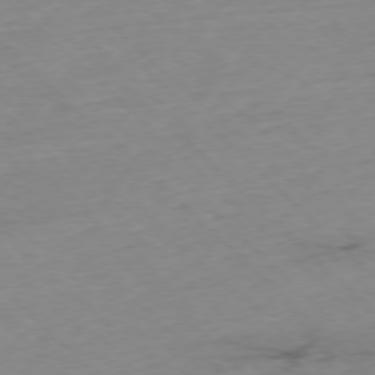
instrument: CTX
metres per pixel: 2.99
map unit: Ap
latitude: -77.1431
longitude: -90.4223
